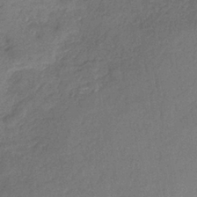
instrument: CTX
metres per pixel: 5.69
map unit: HNb
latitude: -36.4440
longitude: 57.2943
